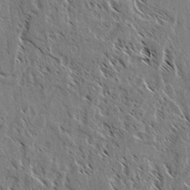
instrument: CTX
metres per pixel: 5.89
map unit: lAvf
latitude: 2.8947
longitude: -105.6127
